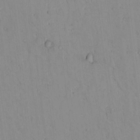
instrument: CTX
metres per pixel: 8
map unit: lAvf
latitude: 8.7057
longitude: 168.1605
